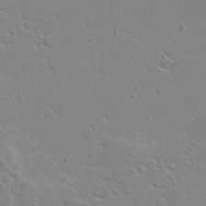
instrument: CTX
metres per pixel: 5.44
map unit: Ave
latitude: 14.0444
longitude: -139.3859
